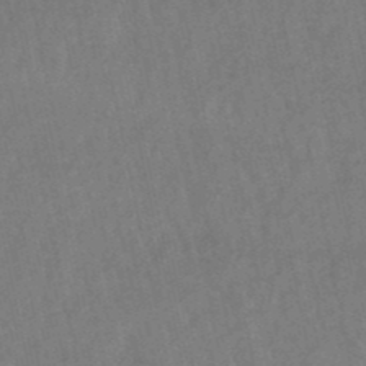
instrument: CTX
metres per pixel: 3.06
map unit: lHb
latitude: -49.4644
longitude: 72.9164
